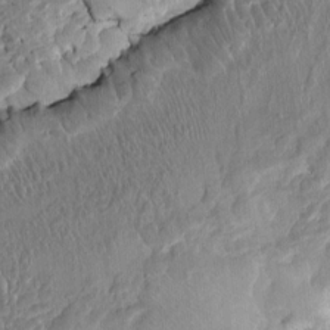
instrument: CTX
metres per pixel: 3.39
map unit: HNhu
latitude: 4.5924
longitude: -7.2159
